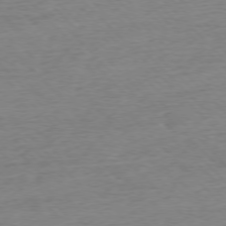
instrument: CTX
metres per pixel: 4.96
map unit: Ap
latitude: -76.8219
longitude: -97.6883
